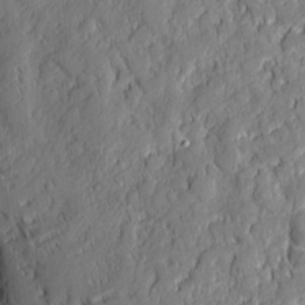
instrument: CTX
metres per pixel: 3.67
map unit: eHh
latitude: 6.3089
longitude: -76.2900
